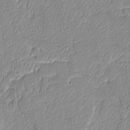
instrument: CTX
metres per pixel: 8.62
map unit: lAvf
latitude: -8.3684
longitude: -114.1955
